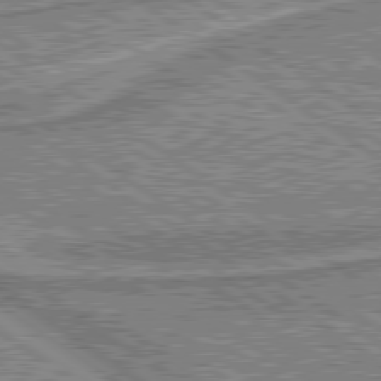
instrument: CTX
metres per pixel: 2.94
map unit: lApd
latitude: 80.0255
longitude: 173.9556
